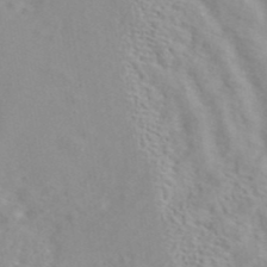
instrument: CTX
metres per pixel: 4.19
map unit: ANa
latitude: 40.8191
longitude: 28.7463
